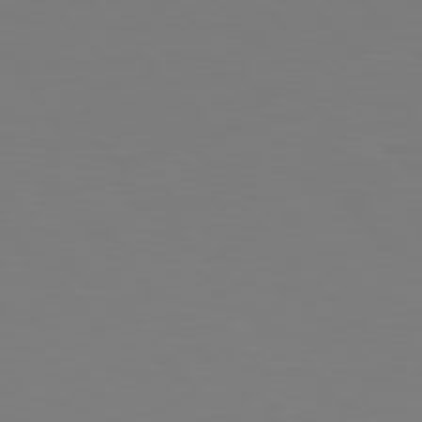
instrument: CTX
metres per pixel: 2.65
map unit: Hpe
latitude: 76.5545
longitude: -133.0270
